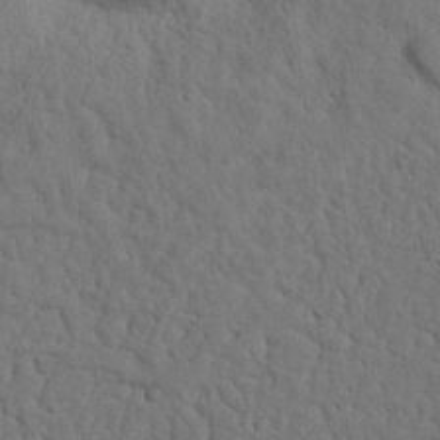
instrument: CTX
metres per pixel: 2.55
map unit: Nhu
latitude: 21.3482
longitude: -76.8569
